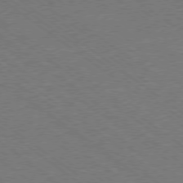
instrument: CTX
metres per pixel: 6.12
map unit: Ap
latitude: -78.8219
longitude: -82.9135
